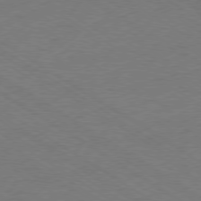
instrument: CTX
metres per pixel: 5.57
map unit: Ap
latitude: -79.5777
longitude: -52.3845
